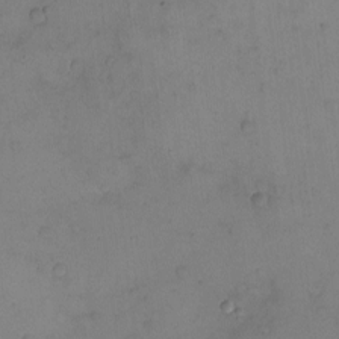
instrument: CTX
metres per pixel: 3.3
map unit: eHh
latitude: -9.7478
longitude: -65.9150
